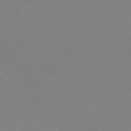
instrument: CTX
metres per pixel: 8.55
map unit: Hpe
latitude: 74.4601
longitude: -140.5356
